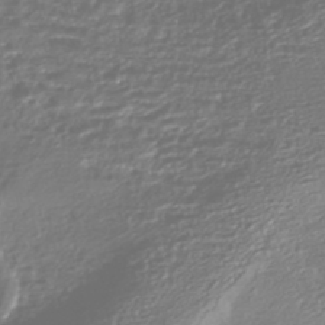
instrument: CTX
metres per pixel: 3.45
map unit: HNhu
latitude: -44.9164
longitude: 96.5952
